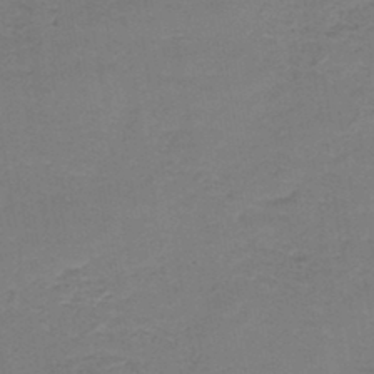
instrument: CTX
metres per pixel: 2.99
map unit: HNb
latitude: -43.1242
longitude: 49.1620
